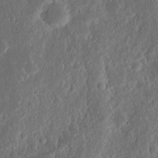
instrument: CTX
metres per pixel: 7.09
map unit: Nhu
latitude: 14.1200
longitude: -73.8584
